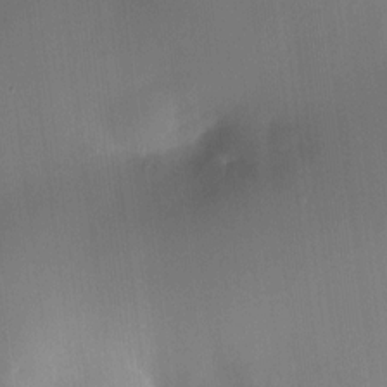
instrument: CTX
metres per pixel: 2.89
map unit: HNhu
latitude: 11.1403
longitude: 9.4643
